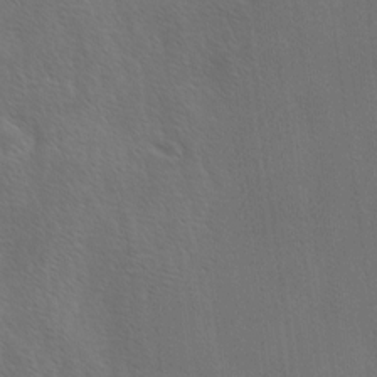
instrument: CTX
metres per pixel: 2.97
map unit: Ave
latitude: -0.4440
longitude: -112.6301
